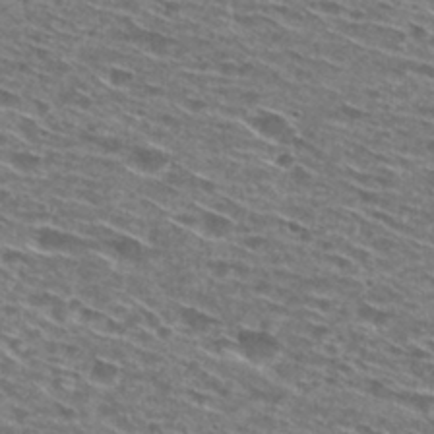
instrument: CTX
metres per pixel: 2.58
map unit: Hto
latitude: 28.7246
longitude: -46.4790
